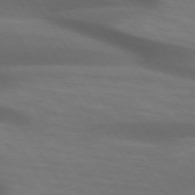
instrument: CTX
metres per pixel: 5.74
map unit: lApd
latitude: 73.8206
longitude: -52.3845
